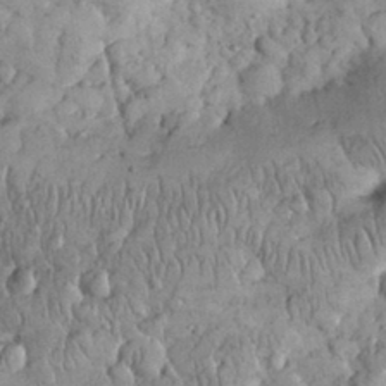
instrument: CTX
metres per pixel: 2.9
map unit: eHh
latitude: 32.4979
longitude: -65.4048
